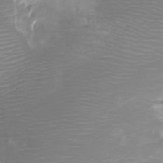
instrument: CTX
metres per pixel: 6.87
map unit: Ht
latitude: -2.7841
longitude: -18.4412
